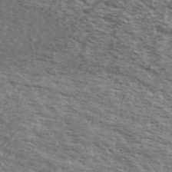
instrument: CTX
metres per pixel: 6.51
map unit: Ave
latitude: 39.8961
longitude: -109.7449
